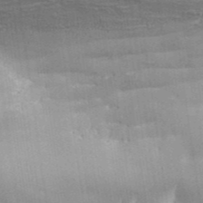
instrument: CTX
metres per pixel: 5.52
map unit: Aa
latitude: 33.6127
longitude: -135.5371
